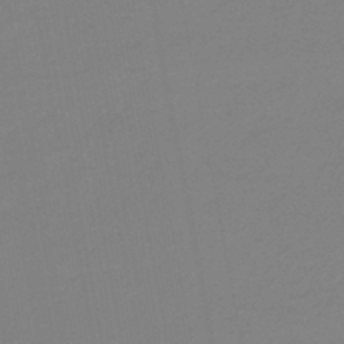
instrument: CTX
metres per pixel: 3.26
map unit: eHb
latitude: -45.0486
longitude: 88.2550
